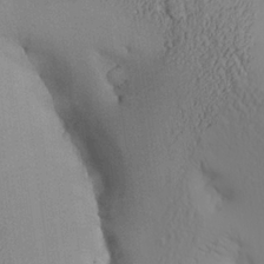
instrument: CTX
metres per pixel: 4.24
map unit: Aa
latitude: 26.3656
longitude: -133.0647
